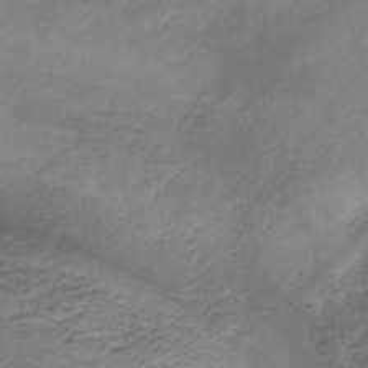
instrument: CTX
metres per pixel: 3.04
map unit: HNb
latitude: -32.6897
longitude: 56.6329
